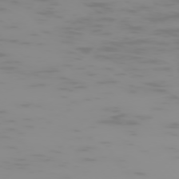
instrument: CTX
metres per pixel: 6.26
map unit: Hpe
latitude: -74.5574
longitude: 6.5384
